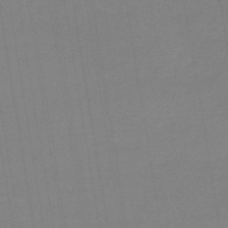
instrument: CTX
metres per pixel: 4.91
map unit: lHb
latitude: -45.6533
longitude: 58.9730
